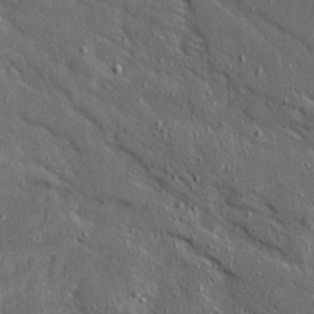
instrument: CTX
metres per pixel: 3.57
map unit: Ave
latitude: 15.3293
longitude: -138.6679
